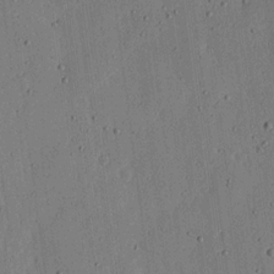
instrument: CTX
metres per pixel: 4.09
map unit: lHvf
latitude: 19.7260
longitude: -115.1214
